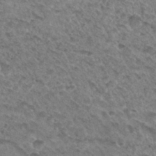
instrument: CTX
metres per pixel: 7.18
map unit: Hto
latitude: 32.4412
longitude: -48.0444
